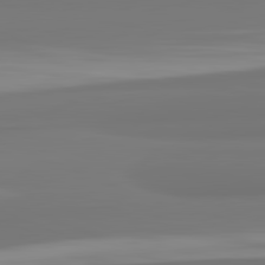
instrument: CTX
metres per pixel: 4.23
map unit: lApd
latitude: 82.2711
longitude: 175.4076
